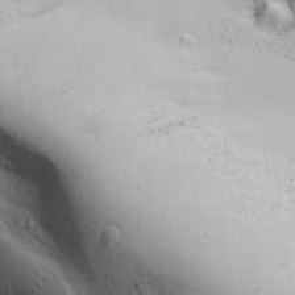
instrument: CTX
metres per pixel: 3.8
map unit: Ave
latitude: 22.0822
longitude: -137.2348
